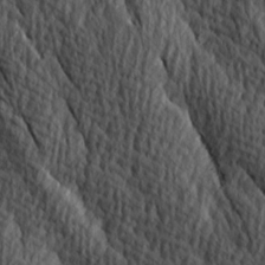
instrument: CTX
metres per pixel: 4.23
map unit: Ave
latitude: 13.8206
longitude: -133.9150
